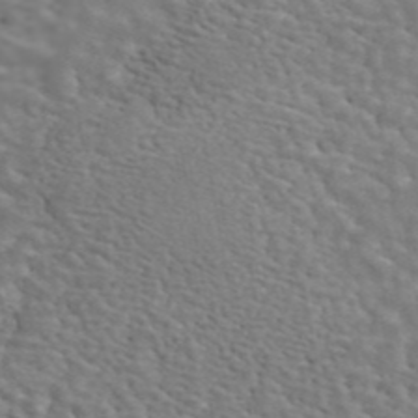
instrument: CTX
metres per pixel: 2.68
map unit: ANa
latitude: 44.8002
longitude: 28.4251
